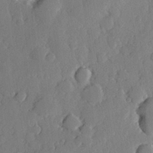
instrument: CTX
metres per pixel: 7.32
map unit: Hve
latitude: 25.8961
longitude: 150.6518
